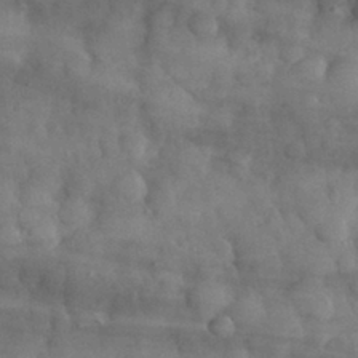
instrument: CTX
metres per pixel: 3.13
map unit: eHh
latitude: 31.7450
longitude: -70.8380
